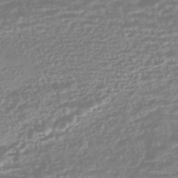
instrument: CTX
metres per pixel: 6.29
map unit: HNhu
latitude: -45.0864
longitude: 100.7841
